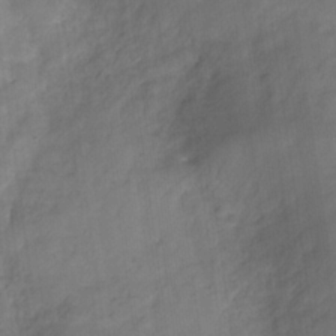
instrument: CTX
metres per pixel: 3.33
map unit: Hve
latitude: -32.0850
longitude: 92.8597
